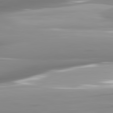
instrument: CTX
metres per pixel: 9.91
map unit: lApd
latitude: 82.1577
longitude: -141.9906
